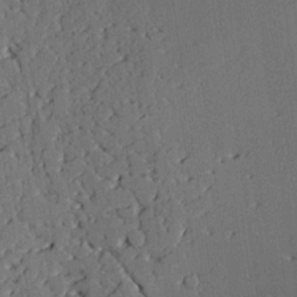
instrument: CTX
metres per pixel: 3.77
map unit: lAvf
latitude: 24.7435
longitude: -111.3482
